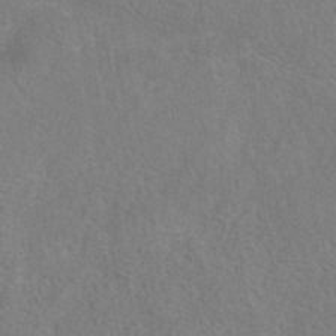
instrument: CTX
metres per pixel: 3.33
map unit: eAb
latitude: 42.6868
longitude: 104.4440
